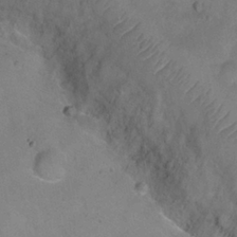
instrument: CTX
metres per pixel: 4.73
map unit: Ht
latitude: 1.1592
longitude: -33.1970
